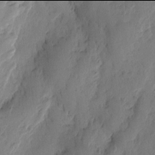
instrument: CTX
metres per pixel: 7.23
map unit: Htu
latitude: -2.0094
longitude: -176.7813
